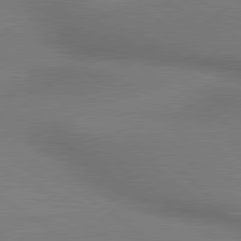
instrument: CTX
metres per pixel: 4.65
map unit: lApd
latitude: 79.5749
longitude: 179.6533
